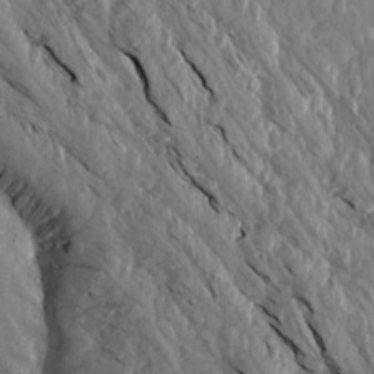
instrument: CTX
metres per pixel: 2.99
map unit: Aa
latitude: 15.8584
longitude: -145.7449
